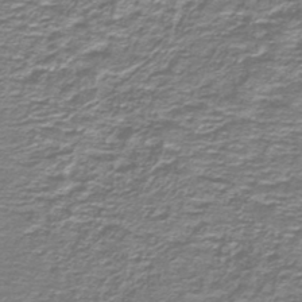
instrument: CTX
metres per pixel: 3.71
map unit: lHb
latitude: -41.2754
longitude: 55.5021
